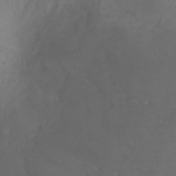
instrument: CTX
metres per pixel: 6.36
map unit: Ht
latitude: -2.3306
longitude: -17.8772
